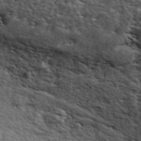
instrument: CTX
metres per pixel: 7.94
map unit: ANa
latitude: 43.0081
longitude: 48.0850
